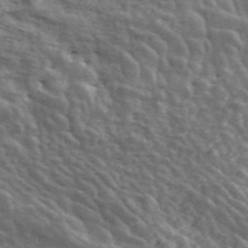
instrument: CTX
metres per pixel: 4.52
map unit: ANa
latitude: 45.6127
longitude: 38.3495
